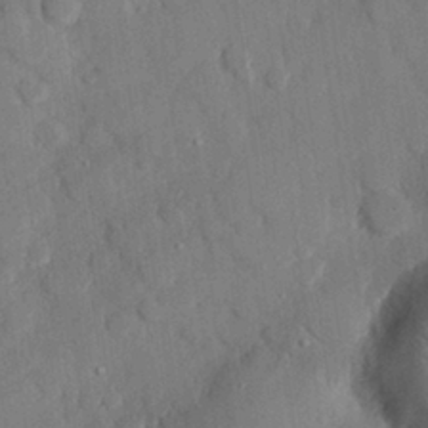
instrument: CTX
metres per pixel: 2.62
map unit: eHh
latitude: 28.1389
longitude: -80.4412
